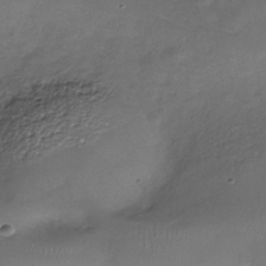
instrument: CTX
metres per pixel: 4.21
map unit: Nhe
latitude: -36.7652
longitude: -87.0458
